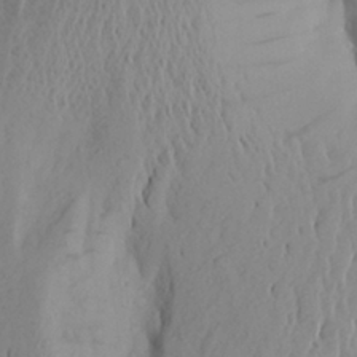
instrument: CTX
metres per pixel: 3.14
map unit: Aa
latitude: 24.8946
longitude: -147.5560
